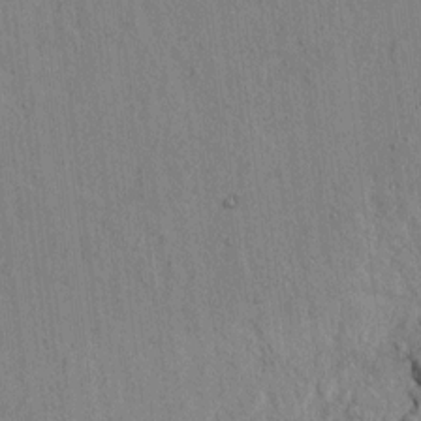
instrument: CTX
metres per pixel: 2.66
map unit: lAvf
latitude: 6.6113
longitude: 168.0094
